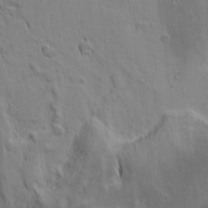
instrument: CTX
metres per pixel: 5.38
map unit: Nhu
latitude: -4.9730
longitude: -152.4034
